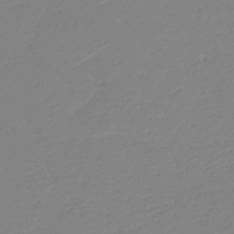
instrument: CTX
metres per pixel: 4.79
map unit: HNb
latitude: -45.9178
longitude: 54.6141
